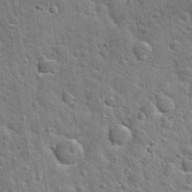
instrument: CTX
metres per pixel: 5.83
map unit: Nhu
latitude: 32.0255
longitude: -53.9339
